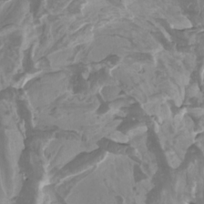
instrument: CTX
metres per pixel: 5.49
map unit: Htu
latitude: -5.4643
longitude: -76.0822
